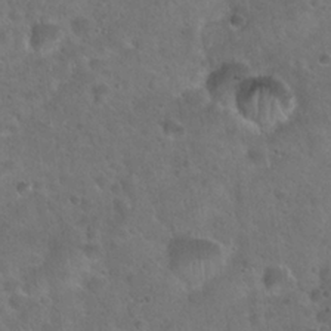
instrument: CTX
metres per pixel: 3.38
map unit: Hto
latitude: 22.3278
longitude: -53.7072
